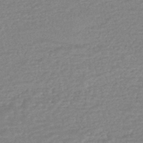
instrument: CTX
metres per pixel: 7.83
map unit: HNhu
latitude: -43.9367
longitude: 98.4062
